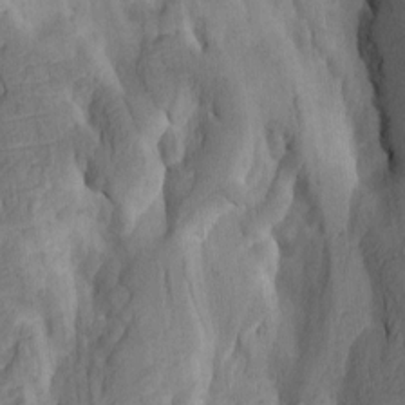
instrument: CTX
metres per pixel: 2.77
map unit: Htu
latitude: -8.0661
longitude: -66.4979
